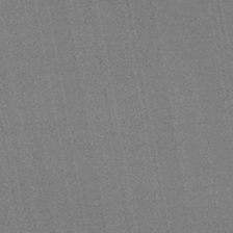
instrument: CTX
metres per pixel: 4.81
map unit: eHb
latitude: -44.7463
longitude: 87.3699
